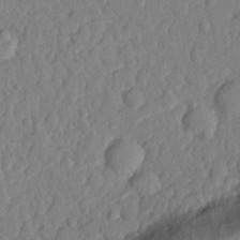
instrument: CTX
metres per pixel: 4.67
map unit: eHh
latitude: 28.0822
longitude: -75.9339
